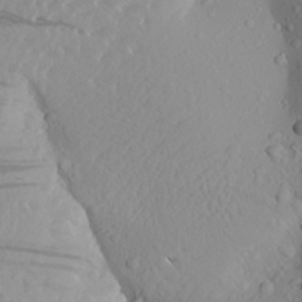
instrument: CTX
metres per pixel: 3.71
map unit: Aa
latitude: 23.2159
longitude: -144.1389
